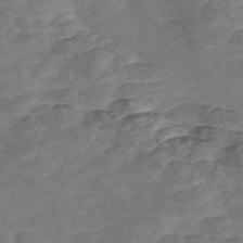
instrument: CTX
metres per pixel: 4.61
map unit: Nve
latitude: -57.0675
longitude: 53.7099
